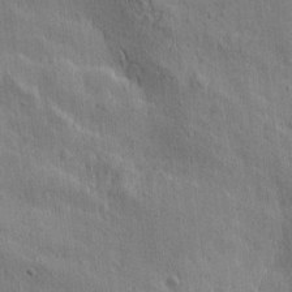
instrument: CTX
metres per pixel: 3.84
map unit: Htu
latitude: 0.4790
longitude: -175.8961
